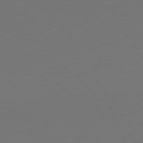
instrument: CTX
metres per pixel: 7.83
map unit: Hpe
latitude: 77.9150
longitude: -171.1403
